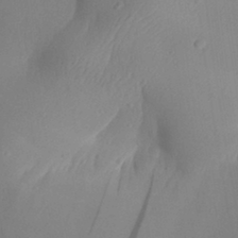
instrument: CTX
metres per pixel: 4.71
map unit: Aa
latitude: 30.6302
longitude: -141.5182
